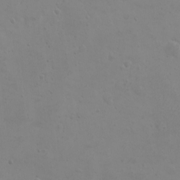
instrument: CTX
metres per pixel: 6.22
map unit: eHh
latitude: -3.2186
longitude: -74.8191
